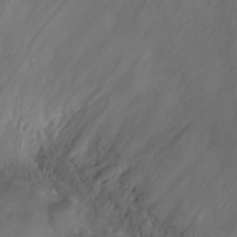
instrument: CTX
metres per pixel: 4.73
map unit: Ht
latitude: -9.9556
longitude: -20.3090
